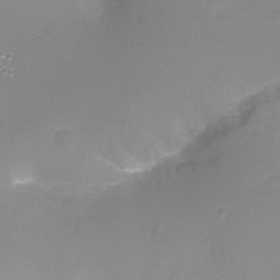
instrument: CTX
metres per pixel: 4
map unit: Nhu
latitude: -17.5777
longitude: -47.2537
